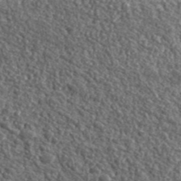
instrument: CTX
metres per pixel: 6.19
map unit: eHh
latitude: 42.4601
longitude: -90.2711
